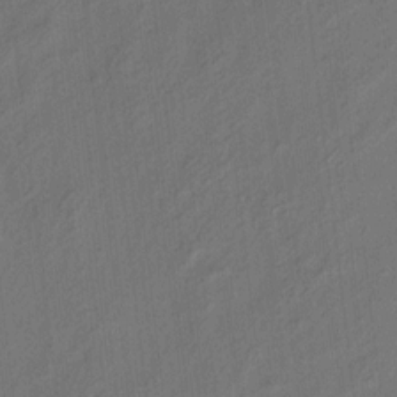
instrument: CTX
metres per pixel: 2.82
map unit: eHh
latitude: 6.1011
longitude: -77.2915
